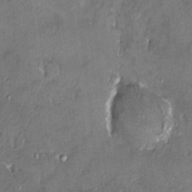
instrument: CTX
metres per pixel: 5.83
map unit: HNhu
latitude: 3.9528
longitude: 7.1431
